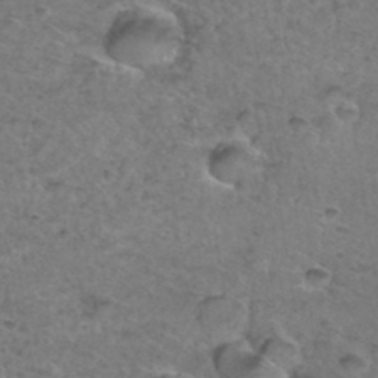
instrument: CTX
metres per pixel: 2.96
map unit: Hto
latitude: 36.5168
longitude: -47.9717
